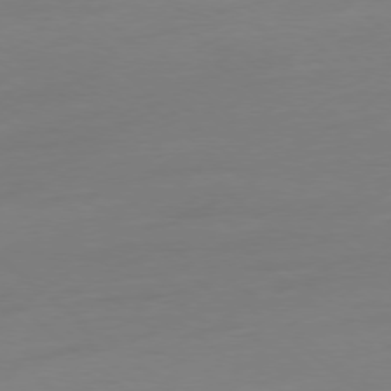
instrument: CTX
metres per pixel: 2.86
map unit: Ap
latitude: -78.3306
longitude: -66.5734
